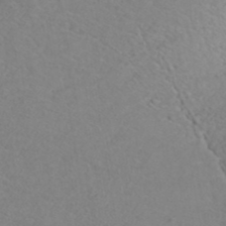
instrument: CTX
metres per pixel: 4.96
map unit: ANa
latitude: 39.4993
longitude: 24.1984
